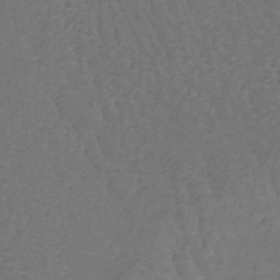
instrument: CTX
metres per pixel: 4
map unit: lHb
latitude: -39.8800
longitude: 62.3495
